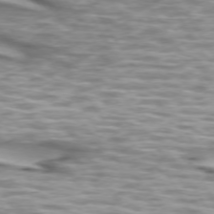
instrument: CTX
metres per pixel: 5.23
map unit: lApd
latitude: 73.7639
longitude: -57.3103
